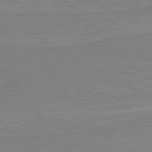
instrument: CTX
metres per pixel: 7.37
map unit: lApd
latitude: 80.3089
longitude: 168.1227
